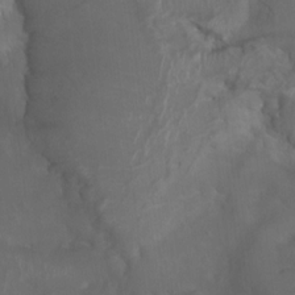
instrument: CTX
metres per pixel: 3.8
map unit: HNhu
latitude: -2.9541
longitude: -6.3656
